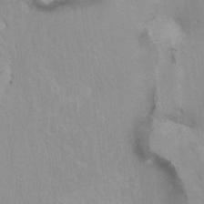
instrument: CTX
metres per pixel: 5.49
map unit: HNhu
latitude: 7.0836
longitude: -1.5182
